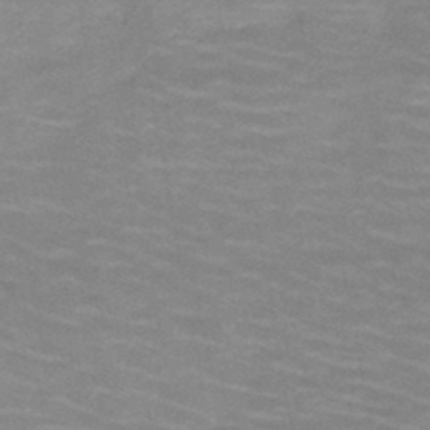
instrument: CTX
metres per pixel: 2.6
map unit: HNb
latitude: -46.6518
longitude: -46.8380
